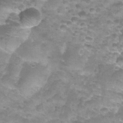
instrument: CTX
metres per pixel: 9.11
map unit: Nhu
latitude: 27.4427
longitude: -55.1025
